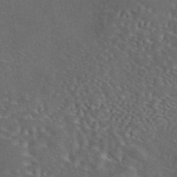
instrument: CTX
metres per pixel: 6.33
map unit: eAb
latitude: 43.8017
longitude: 111.3698
